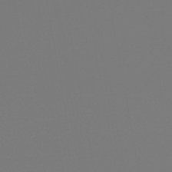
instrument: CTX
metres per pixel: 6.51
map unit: lHb
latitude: -45.3321
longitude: 75.7100
